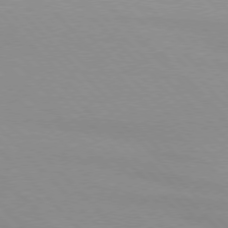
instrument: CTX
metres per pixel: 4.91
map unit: lApd
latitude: 76.3278
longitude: -85.4238
